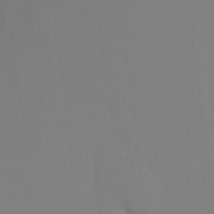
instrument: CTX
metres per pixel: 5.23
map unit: Ht
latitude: -9.7289
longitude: -34.6112
